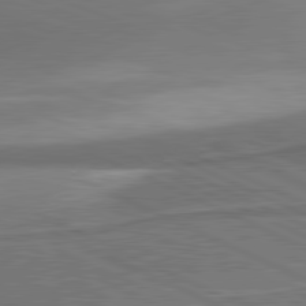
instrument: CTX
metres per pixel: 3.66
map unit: lApd
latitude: 81.2348
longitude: 140.1795
